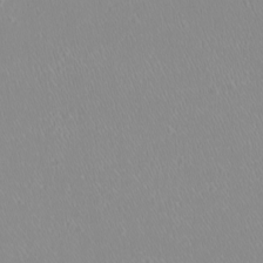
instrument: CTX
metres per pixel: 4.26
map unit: Htu
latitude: -6.5762
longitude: -71.1781
